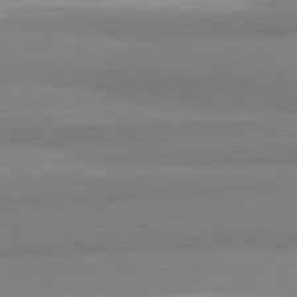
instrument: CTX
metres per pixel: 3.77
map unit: lApd
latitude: 81.2348
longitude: -179.6694
